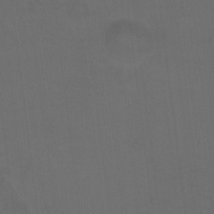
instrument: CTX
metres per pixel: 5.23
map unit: Hto
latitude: 0.2900
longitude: -33.5182
